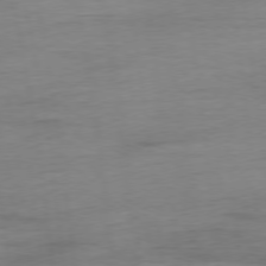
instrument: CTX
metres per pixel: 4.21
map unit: Ap
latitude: -76.7841
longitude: -73.6127
